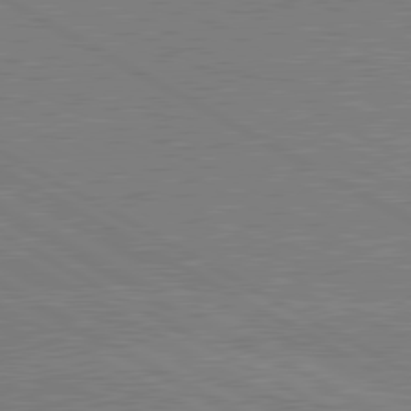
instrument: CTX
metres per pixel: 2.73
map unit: lApd
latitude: 80.6490
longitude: -126.3656
